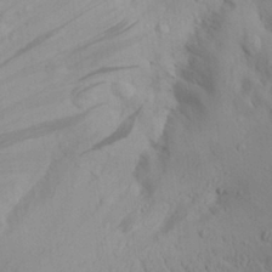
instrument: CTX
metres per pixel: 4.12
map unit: Aa
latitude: 28.6490
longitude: -132.4223
